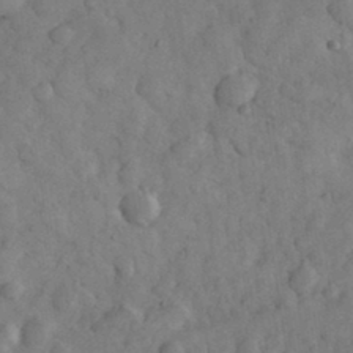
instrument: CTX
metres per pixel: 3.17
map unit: eHh
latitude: 32.8002
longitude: -68.8947
